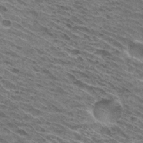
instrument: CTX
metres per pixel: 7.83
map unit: Hto
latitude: 30.4790
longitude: -44.9702
